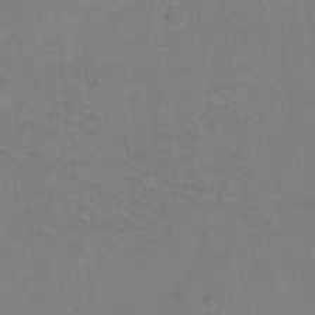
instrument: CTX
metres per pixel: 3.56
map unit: Hto
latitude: -5.5588
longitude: -35.8583
